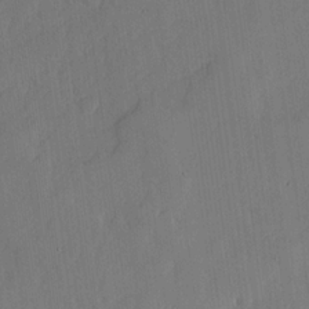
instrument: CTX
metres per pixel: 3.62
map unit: lHvf
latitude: 17.8961
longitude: -114.7435
